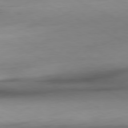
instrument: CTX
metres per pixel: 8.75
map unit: Ap
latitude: -80.8786
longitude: -77.3859
